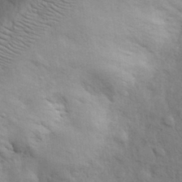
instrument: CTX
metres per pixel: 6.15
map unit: eHh
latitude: 28.8569
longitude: -75.6694
